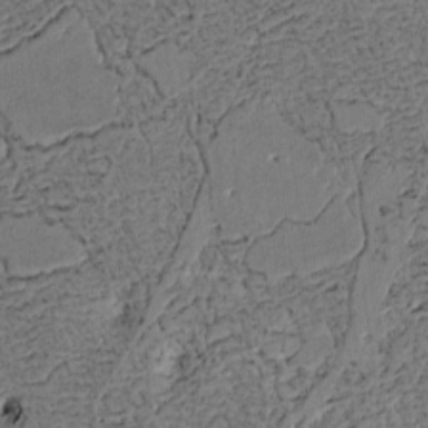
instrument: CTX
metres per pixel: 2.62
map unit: Htu
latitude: 3.7827
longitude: 151.1998
